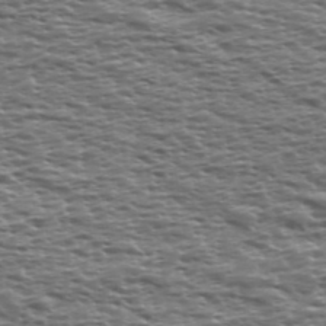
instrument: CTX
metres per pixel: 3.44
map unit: Ave
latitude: 39.1970
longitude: -112.8002
